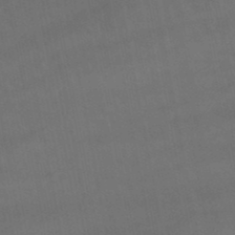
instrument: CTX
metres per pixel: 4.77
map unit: lHb
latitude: -47.8611
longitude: 73.7477
